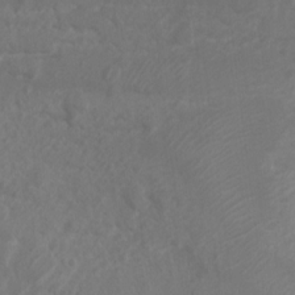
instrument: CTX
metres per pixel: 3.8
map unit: Nhu
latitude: 7.3860
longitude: -19.7827
